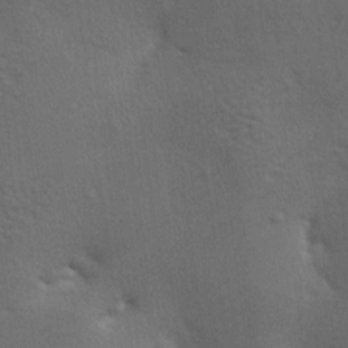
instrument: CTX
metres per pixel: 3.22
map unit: lAa
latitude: -7.7855
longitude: -125.3671
